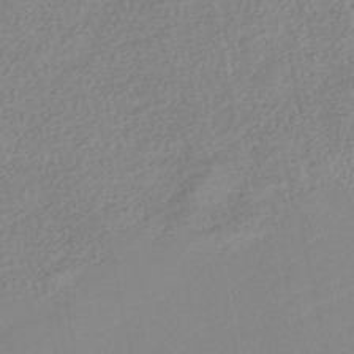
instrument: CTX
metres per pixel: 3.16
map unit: HNb
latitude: -49.2376
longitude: 58.9541
